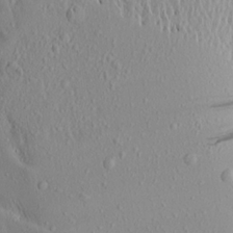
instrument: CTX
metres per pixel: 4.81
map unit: Aa
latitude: 17.7639
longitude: -148.0633
